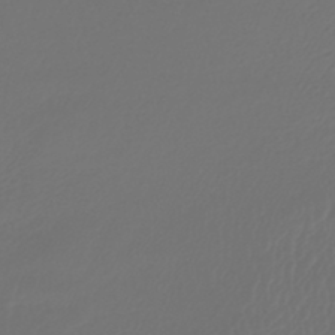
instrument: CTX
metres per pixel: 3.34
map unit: lHb
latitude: -43.3131
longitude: 67.7100
